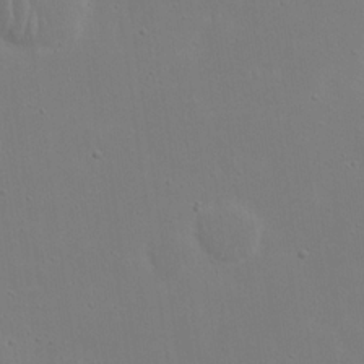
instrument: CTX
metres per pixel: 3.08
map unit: eHh
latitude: 19.1403
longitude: -71.8583
